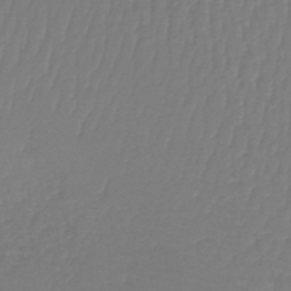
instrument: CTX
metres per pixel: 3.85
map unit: lHb
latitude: -42.1038
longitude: 67.5588
